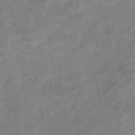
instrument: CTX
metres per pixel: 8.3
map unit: eHb
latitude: -37.6155
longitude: 78.3306
